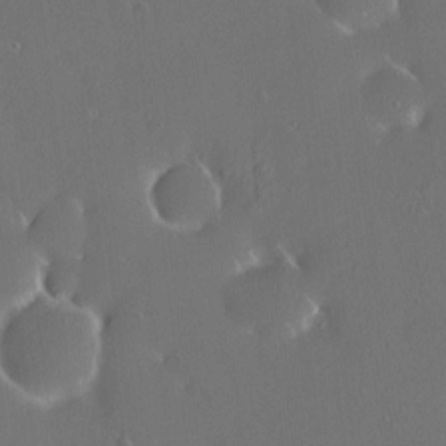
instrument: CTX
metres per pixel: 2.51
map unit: HNhu
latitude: 6.3278
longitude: 12.9920
